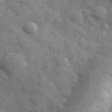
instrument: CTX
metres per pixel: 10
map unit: Hve
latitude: 32.4223
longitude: 150.9353
